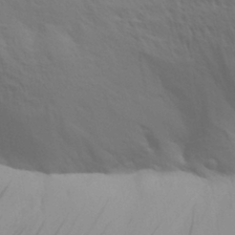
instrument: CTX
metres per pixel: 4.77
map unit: Aa
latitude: 30.5735
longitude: -135.6316
